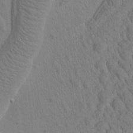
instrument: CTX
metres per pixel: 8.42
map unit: Htu
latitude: -2.7652
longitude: 172.6518
